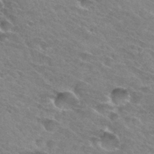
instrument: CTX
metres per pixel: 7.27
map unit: Hto
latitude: 31.6694
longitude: -46.0822
